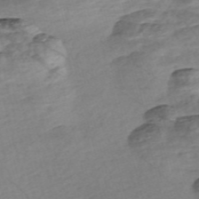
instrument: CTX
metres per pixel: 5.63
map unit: Nve
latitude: -57.0297
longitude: 53.8611
